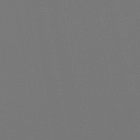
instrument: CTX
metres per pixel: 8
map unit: lHb
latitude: -46.6140
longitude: 68.4440
